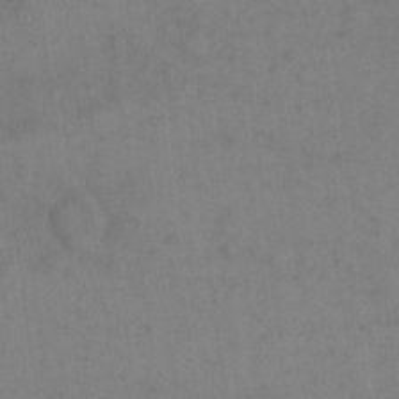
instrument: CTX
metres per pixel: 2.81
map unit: eHh
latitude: 18.8569
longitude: -64.5357
